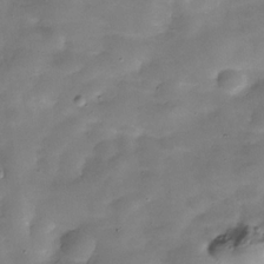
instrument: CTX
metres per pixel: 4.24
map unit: Hve
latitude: -30.9730
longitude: 93.3132
